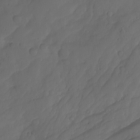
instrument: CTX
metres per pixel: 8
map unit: Aa
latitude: -10.9920
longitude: -68.7435
